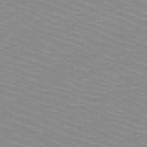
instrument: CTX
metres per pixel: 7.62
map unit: HNb
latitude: -48.0850
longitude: -45.5560
